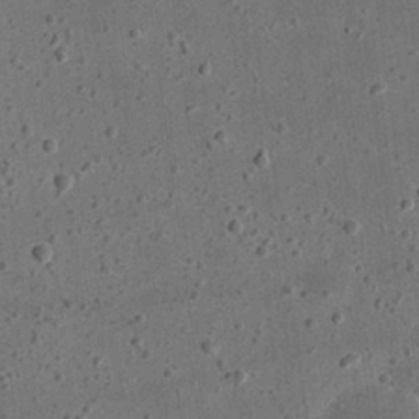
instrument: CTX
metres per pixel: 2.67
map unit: eHh
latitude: 23.2915
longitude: -68.6491
